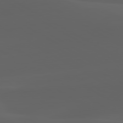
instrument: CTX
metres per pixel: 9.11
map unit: lApd
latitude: 80.1956
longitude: -93.9906
